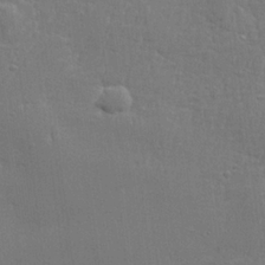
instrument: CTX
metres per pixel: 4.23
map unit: lHvf
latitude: 23.9528
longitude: 141.2376
